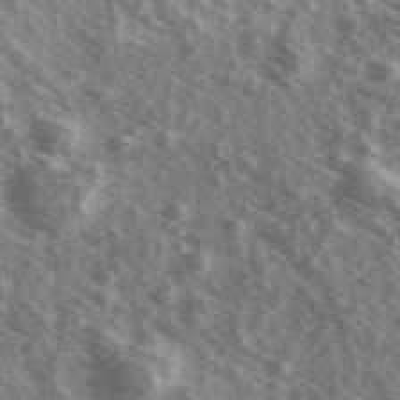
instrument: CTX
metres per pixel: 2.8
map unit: Ave
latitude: 39.7450
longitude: -109.2726
